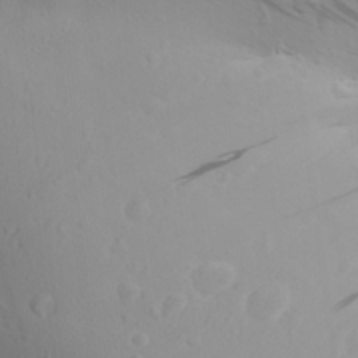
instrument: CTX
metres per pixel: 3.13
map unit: Aa
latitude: 27.9717
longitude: -132.8947
